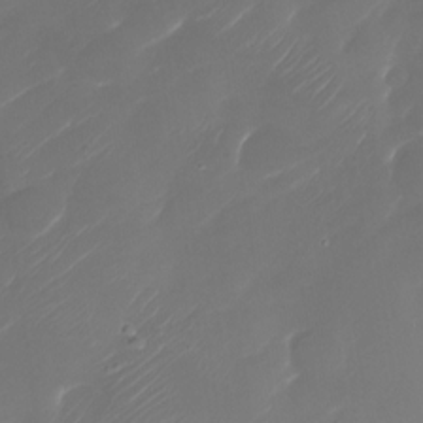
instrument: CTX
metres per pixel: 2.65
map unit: Nhu
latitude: -30.1983
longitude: -71.6127
